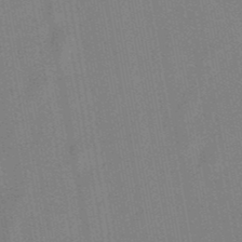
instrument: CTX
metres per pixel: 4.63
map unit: lHb
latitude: -48.7463
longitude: 73.2187
